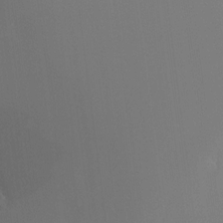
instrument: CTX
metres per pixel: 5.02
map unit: Ht
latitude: -16.1606
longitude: -50.0444
